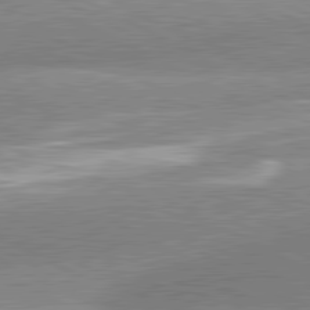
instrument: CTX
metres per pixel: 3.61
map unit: lApd
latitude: 81.3482
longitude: -163.5183
